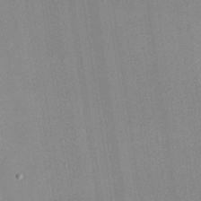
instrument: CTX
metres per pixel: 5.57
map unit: Nhu
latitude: 0.3656
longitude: -77.4237
